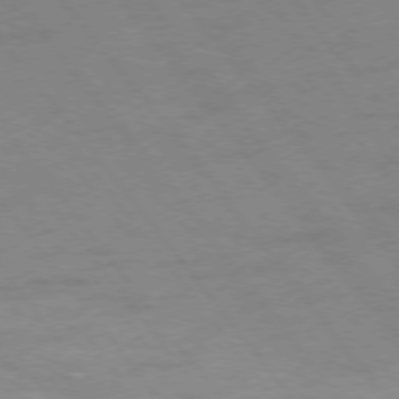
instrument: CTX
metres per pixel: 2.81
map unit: Ap
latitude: -76.7841
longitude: -64.8002
